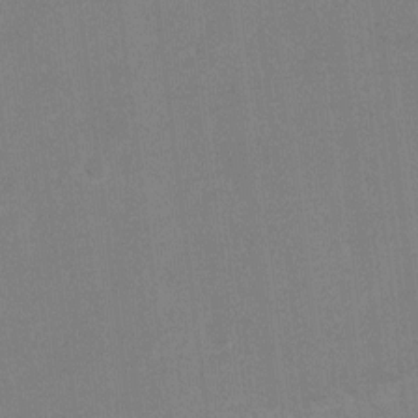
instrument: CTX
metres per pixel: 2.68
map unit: Ht
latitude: -3.4265
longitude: -19.7827
